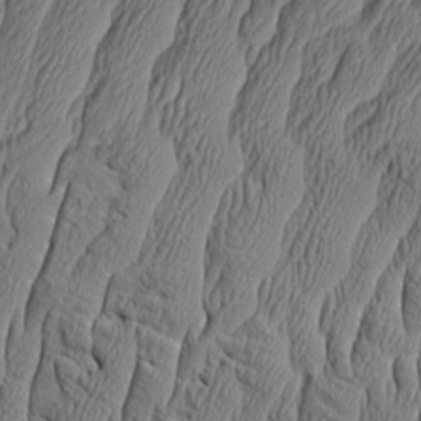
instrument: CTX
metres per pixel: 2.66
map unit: Aa
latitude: 8.1389
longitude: -129.7638
